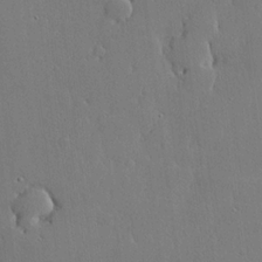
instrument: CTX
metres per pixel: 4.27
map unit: lHvf
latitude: 19.9906
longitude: 145.4266
